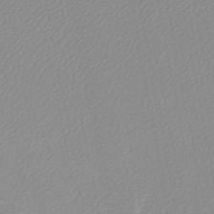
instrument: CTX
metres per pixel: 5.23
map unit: lHb
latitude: -46.1983
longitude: 70.8975
